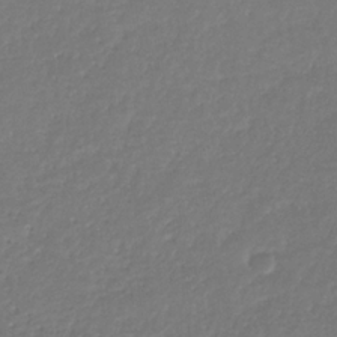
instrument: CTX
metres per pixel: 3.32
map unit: eHb
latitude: -31.1998
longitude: 73.2376
